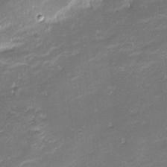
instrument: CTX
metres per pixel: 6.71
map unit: eHh
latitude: -2.3117
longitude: -81.9150
